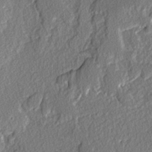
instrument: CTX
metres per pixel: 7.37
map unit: lAvf
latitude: -3.7288
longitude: -108.2900
